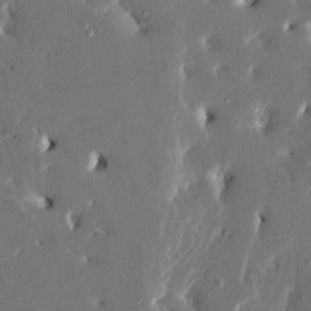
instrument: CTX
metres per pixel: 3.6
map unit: HNhu
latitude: 5.0836
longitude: -4.9892
